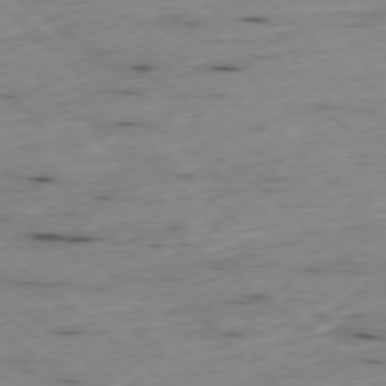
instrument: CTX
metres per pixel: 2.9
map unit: Ap
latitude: -77.9367
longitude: -89.4616
